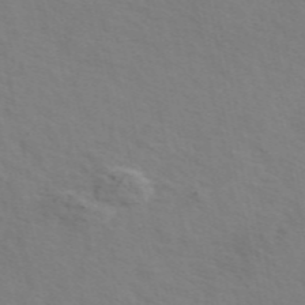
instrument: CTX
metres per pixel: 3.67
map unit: ANa
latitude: 49.2159
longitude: -76.1200
